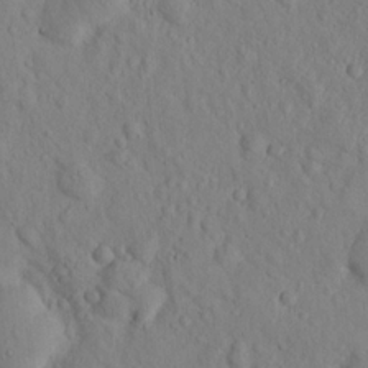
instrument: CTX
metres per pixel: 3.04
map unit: lHvf
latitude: 14.9892
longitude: 177.9367
